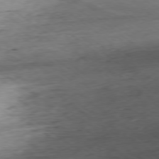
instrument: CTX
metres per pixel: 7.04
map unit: Ap
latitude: -78.5195
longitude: -64.7057
